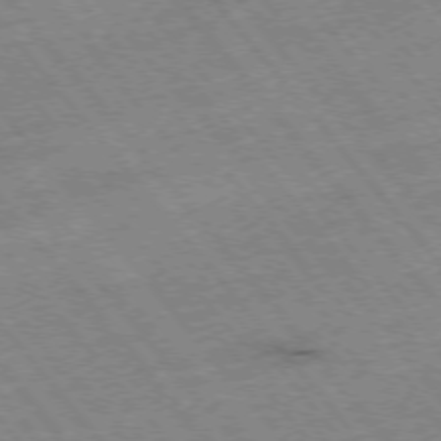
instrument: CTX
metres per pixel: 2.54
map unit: Hpe
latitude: -75.9745
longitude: -17.1781
